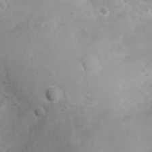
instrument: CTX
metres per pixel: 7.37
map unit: Nhu
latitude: 3.7449
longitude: -26.7246
